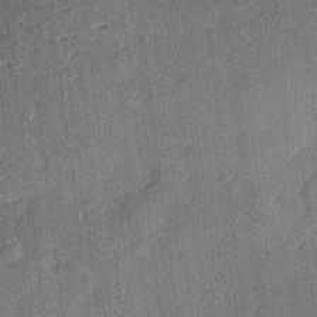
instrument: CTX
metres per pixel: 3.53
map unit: eHh
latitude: 4.7057
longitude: -74.6868
